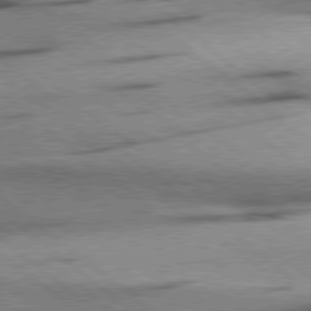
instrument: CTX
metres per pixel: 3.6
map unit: Hpe
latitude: 78.5735
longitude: -154.1200
